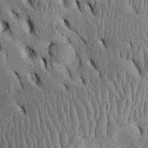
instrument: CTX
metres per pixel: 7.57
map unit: Htu
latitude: -2.6896
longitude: 151.6721
